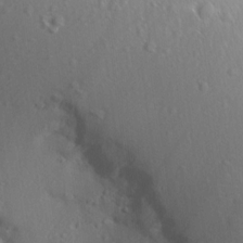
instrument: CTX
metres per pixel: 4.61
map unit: Aa
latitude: 12.7058
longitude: -142.9514
